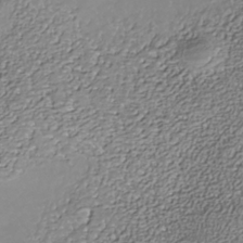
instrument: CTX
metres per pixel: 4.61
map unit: Nhe
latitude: -38.1606
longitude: -87.9906
